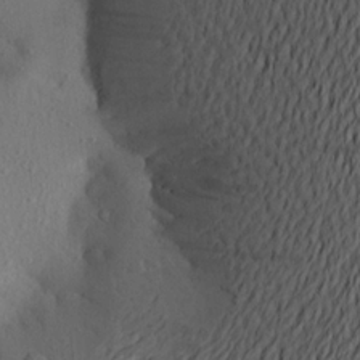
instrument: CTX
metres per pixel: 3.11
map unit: Aa
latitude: 20.1767
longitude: -145.7449
